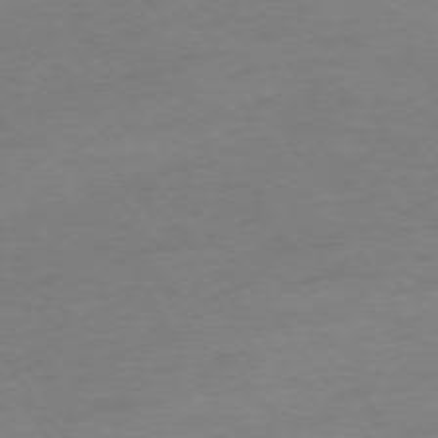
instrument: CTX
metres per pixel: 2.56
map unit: Ap
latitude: -74.8030
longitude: -79.3671
